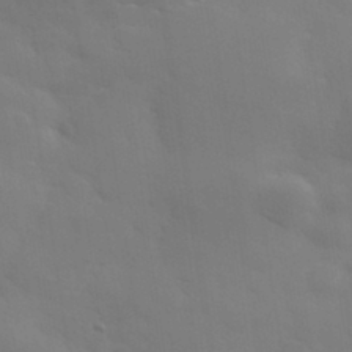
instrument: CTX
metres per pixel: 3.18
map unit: eHh
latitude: 31.6127
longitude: -70.2333
